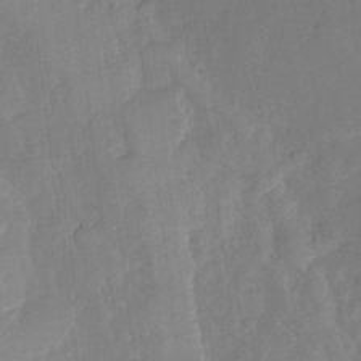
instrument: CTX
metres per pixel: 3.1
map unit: Nhu
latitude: -27.3698
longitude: -57.7638
